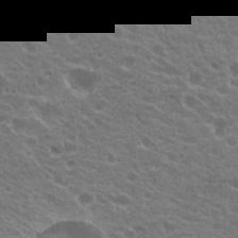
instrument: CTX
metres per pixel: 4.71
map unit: Hto
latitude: 20.5357
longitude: -35.8961
